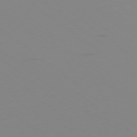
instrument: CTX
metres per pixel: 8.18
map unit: Ap
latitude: -78.0661
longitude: -66.1011
